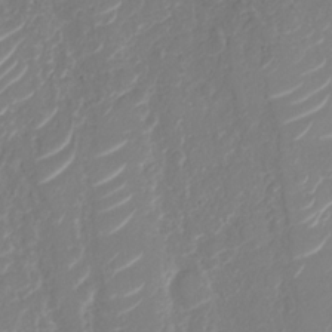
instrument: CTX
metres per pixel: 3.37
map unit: Nhu
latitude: -29.5966
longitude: -71.6883
